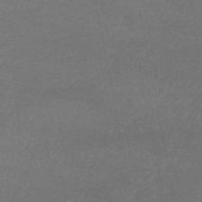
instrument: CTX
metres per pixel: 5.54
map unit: lHb
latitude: -38.5385
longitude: 73.4265
